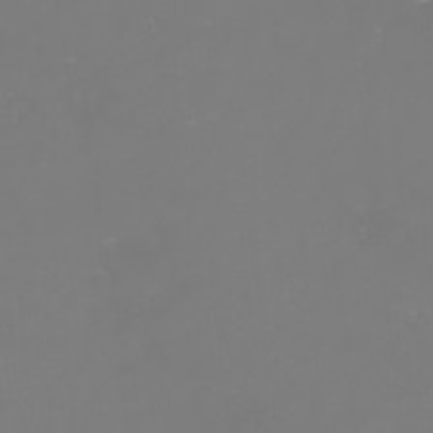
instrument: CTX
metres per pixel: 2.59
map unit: eHh
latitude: -1.1243
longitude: -79.5749
